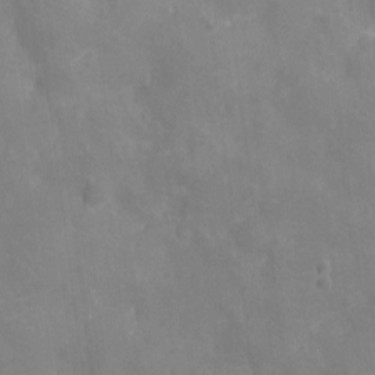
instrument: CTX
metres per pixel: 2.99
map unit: Ht
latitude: -11.7478
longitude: -21.2726
